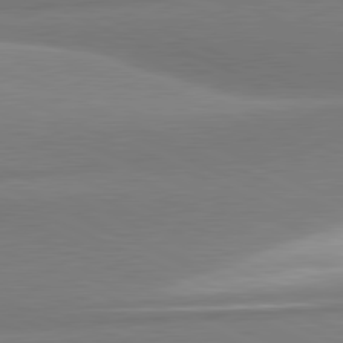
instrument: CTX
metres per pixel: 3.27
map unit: lApd
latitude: 81.3104
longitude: 165.9367
